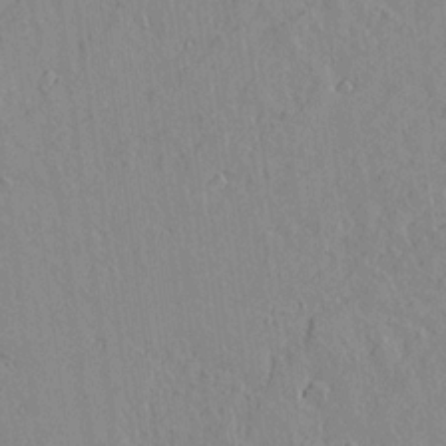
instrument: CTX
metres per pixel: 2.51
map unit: lAvf
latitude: 14.8002
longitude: -125.5182
